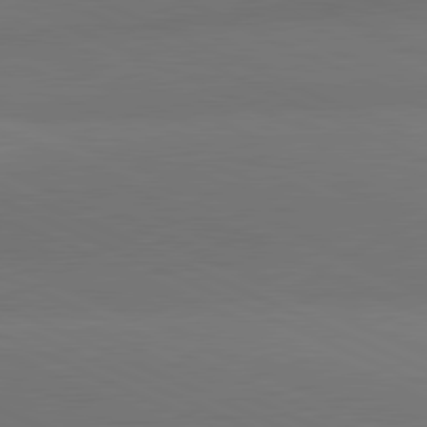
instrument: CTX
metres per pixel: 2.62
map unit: lApd
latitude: 81.3671
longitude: 137.1809
